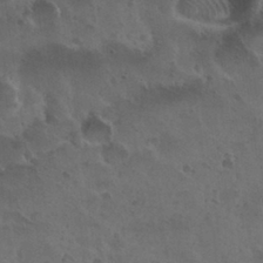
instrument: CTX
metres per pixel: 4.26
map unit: Nhu
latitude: 30.5546
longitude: -55.6505
